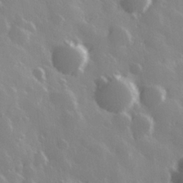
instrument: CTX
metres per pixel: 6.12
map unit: Hve
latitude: 28.5734
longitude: 146.7274
